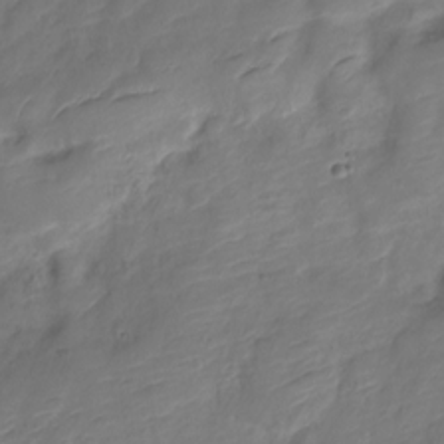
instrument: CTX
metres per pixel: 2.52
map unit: Nve
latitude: -19.4265
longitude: 108.0850
